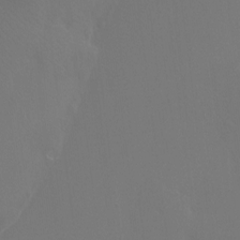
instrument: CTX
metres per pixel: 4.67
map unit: Htu
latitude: -13.1242
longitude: -48.2900
